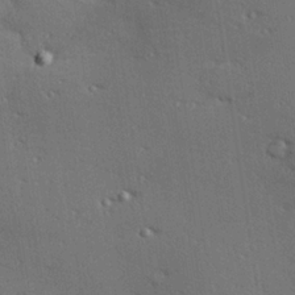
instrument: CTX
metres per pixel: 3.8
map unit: Hve
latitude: 26.1767
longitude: -91.9150
